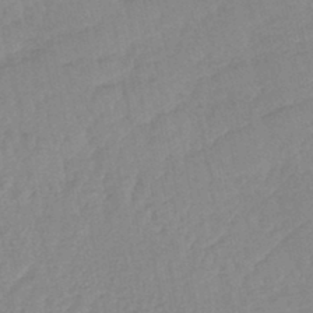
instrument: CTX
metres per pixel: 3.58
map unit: lHb
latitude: -44.1417
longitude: 80.5763
